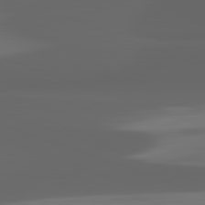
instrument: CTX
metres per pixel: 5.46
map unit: lApd
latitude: 82.8002
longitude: -134.9513
